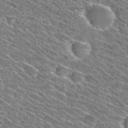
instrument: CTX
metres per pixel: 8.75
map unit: Hto
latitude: 29.0647
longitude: -45.4426
